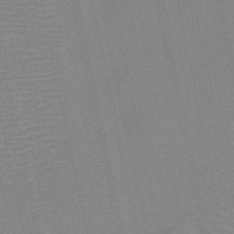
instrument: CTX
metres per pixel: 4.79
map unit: HNb
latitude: -45.8611
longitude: -41.8394
